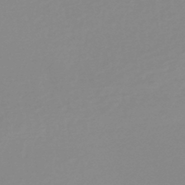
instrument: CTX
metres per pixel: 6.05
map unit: lHb
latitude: -45.7667
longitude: 70.3117
